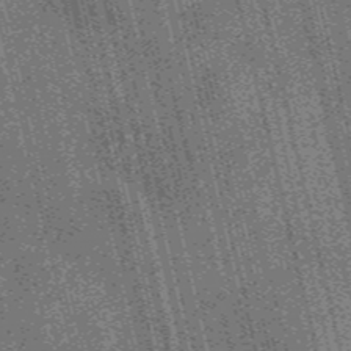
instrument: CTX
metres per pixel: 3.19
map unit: Nve
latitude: -56.5762
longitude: 54.3873
